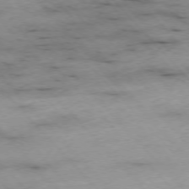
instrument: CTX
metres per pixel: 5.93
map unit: Ap
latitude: -76.2362
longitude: -89.6505
